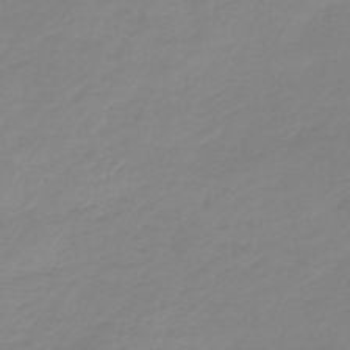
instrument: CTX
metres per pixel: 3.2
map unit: lHb
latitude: -44.7274
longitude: 72.0472
